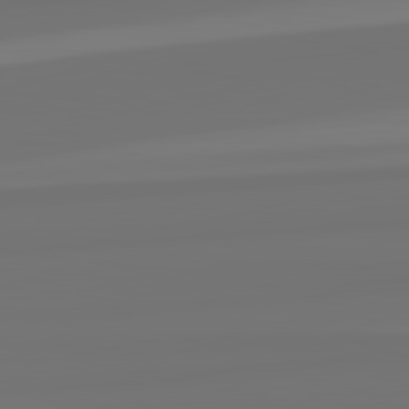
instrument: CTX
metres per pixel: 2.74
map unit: lApd
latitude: 82.3656
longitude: -177.8205
